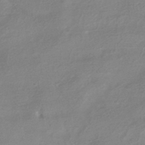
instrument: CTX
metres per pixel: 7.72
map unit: HNhu
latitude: -41.8989
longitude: 90.9353
